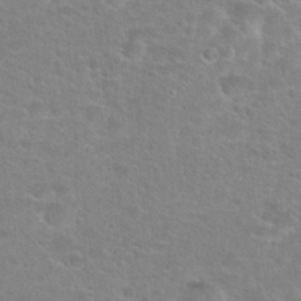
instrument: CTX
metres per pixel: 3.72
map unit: Hto
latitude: 25.1781
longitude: -48.7057
